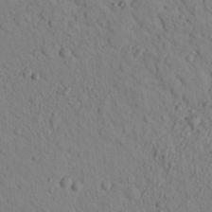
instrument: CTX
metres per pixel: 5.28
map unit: lHvf
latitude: 14.4790
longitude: 177.7856
